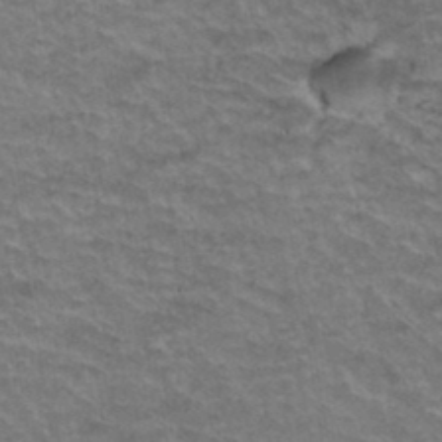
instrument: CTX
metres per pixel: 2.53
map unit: Hto
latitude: 37.5938
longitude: -43.7072
